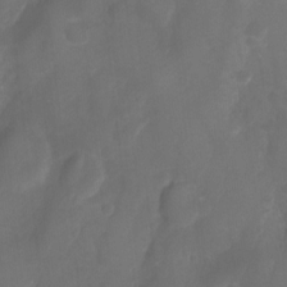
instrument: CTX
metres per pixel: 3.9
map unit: Hto
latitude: -8.6707
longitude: -44.9702
